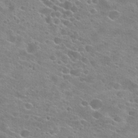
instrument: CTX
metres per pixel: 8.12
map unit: Hto
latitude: 24.2144
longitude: -42.5735
